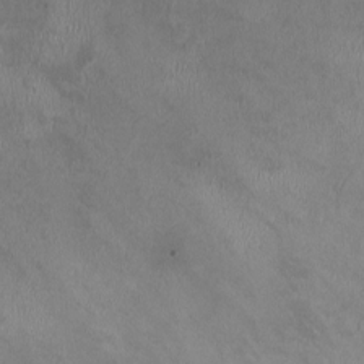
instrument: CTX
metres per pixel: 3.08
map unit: HNhu
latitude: -0.4062
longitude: -3.6316
